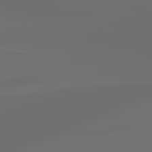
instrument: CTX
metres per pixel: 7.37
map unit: lApd
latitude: 83.5371
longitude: -129.1403
